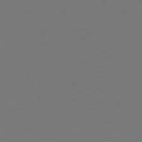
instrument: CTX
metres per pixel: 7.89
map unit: Hpe
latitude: 73.4805
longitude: -126.5168
